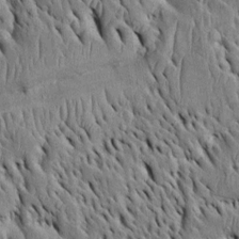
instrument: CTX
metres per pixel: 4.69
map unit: Htu
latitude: -3.9178
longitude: 151.6155
